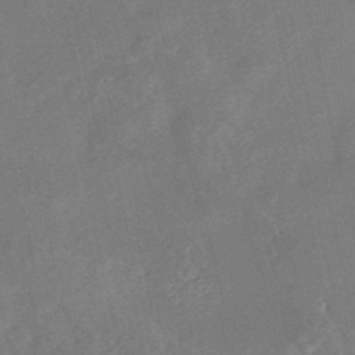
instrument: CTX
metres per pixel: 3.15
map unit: Nhe
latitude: -48.3307
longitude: -171.7638
